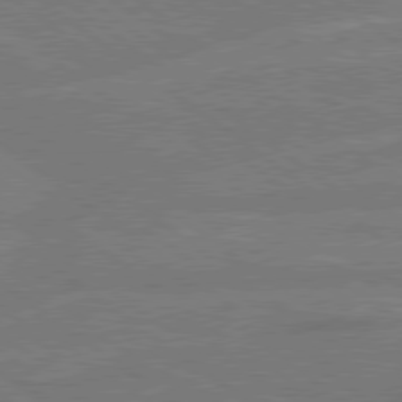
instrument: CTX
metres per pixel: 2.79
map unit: Hpe
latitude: 78.8758
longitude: -129.8961
